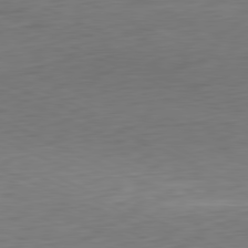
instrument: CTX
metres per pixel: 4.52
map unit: Ap
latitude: -81.4455
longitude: -60.3845
